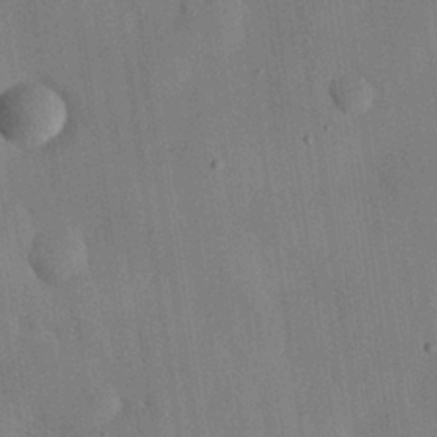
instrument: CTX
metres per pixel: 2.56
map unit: eHh
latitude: 26.9514
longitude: -76.8758
